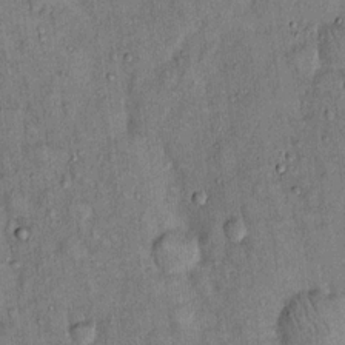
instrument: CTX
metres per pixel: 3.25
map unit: Hto
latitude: 14.3468
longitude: -59.1025
